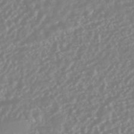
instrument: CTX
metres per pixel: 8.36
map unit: HNhu
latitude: -44.7652
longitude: 103.7478
